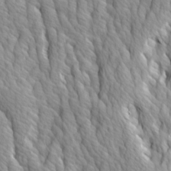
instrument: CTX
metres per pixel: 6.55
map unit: Ave
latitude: 14.4223
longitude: -133.1781
